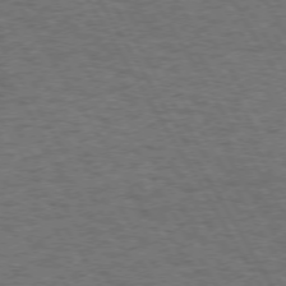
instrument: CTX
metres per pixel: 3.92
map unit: Hpe
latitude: 72.8947
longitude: -129.0080
